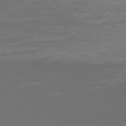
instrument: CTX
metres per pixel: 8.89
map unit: Hpe
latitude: 77.2915
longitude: -166.8569
